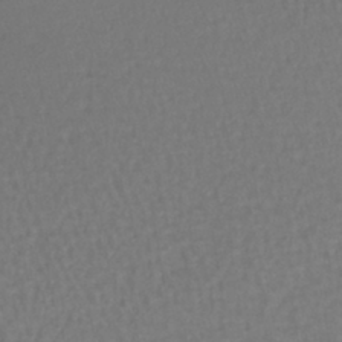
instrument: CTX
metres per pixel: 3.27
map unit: lHb
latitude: -43.2942
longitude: 58.7652
